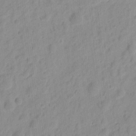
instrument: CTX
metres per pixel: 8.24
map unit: eHh
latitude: 8.4412
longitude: -74.7057
